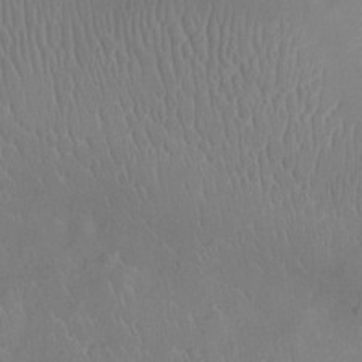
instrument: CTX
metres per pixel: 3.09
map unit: Ht
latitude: -10.0472
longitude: -21.5371
